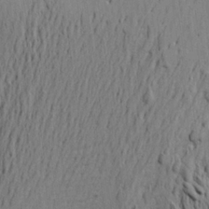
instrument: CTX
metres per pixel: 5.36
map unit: Aa
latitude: 21.9528
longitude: -149.3104
